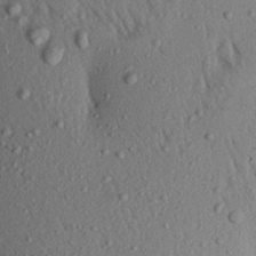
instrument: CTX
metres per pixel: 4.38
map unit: Aa
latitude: 18.9136
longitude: -147.3671
